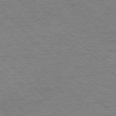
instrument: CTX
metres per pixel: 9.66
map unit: Ap
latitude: -75.6155
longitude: -80.0255
